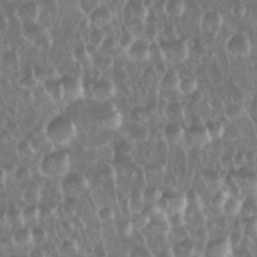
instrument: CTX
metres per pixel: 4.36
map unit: Nhu
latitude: 28.4601
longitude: -63.5560
